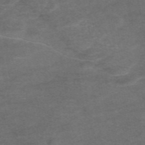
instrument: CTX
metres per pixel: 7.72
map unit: eAb
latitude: 48.5924
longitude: 118.7463
